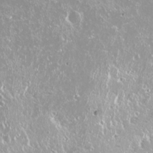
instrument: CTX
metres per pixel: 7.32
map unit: Nhu
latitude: -9.2376
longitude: -70.3278
